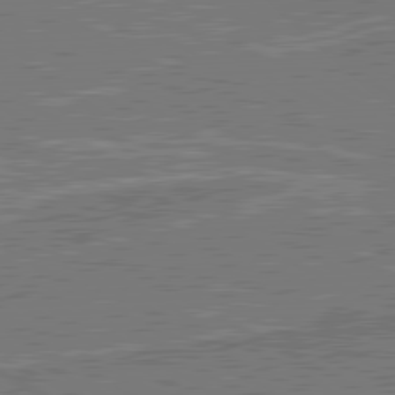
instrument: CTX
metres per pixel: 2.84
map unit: lApd
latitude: 80.8380
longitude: 119.2376
